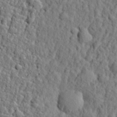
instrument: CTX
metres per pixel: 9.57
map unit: eHh
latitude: 26.8191
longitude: -77.9717
